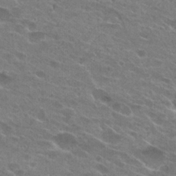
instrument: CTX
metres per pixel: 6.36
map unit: Hto
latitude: 24.6301
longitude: -43.6883
